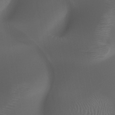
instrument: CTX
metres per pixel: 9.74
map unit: HNhu
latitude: -47.4832
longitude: 30.9352
